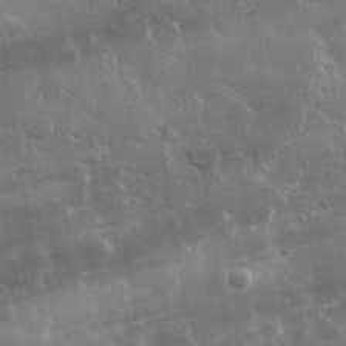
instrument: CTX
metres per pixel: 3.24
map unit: lHvf
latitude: 32.6113
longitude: -91.5182
